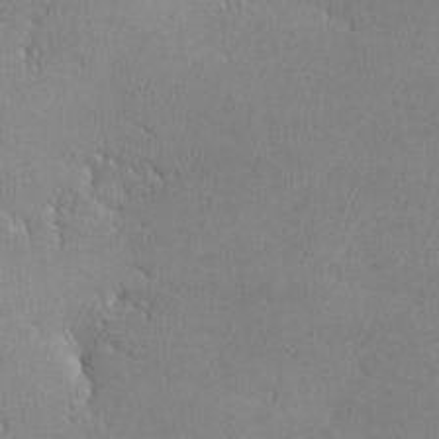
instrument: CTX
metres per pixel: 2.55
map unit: lHvf
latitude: -12.8786
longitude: -101.5749
